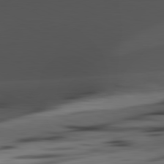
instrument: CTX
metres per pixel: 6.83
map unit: lApd
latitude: 81.8772
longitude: 127.7666
